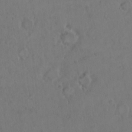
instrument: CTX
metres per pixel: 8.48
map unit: Hto
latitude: 8.3090
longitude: -61.2348
